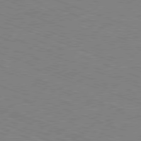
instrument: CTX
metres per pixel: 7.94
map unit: Ap
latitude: -81.2754
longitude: -74.3845
